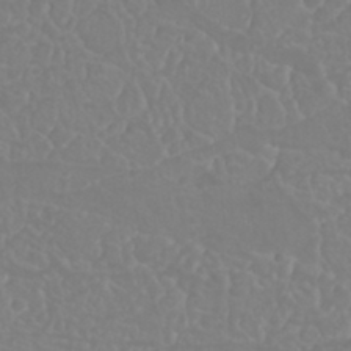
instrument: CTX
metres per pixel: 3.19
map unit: Nhu
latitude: 23.6694
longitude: -63.8584
